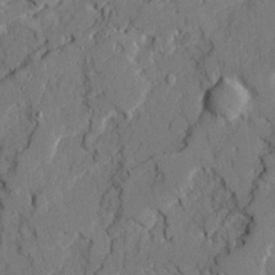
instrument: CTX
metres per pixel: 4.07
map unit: Ave
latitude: 21.5182
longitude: -128.9325
